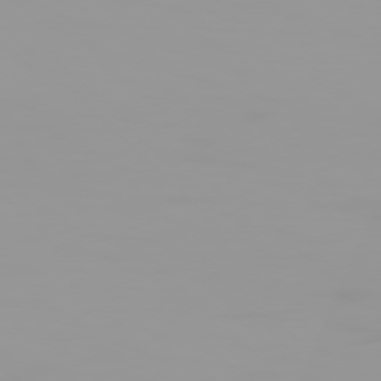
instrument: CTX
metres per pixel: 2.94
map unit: Hpe
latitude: 77.4048
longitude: -141.0080
